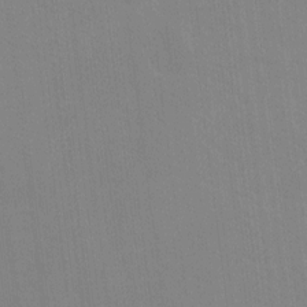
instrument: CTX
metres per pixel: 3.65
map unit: Ht
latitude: -9.5966
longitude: -38.8002
